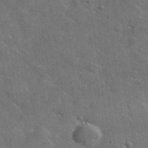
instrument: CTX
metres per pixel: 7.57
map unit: lHvf
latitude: 36.7624
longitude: -90.0633
